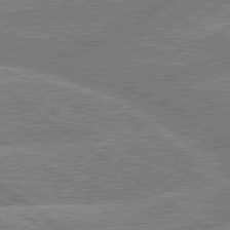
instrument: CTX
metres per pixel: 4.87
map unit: lApd
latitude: 79.7450
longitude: -156.4790
